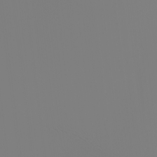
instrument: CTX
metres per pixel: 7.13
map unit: Nhu
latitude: -6.1228
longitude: -96.0255
